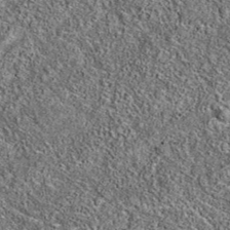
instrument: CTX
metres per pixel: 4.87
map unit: eAb
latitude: 36.6679
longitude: 106.5007
